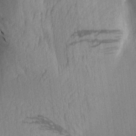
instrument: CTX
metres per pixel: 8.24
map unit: Aa
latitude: 15.2726
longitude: -147.0837
